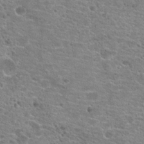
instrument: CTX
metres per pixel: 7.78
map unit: Hto
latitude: 21.1781
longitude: -42.3845
